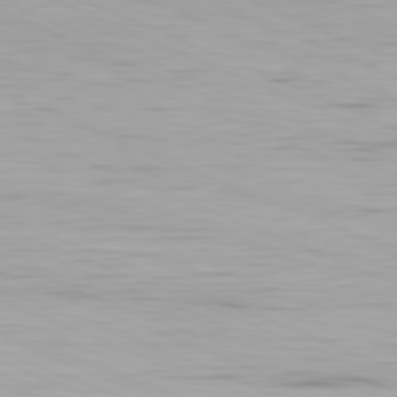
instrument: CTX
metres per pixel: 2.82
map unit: Ap
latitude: -82.2550
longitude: -76.7624
